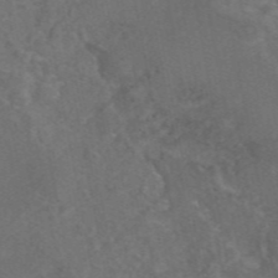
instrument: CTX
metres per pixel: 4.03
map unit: eAb
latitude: 46.5357
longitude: 114.2172
